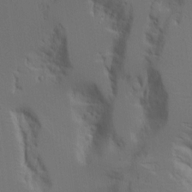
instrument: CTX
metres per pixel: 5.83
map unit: Aa
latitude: 18.1389
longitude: -124.9513
